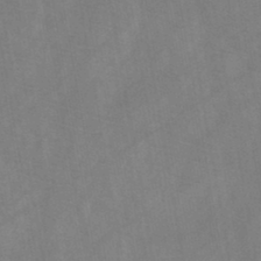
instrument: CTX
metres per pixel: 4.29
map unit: HNb
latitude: -44.6707
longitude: -39.5938
